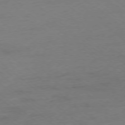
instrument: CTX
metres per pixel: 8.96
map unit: Ap
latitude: -78.2172
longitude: -56.2144
